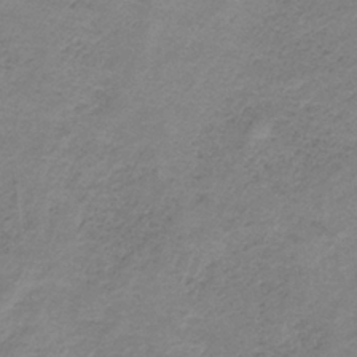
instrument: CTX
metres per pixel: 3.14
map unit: HNb
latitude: -33.6155
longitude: 57.6533
